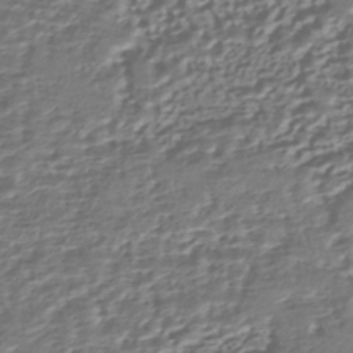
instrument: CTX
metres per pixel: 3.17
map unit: HNhu
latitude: -43.2187
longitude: 107.3510
